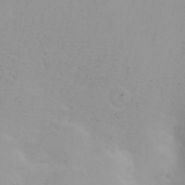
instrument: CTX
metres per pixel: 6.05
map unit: Nhu
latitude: -6.3684
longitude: -85.1970
